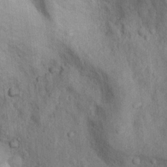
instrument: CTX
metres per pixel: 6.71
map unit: Nhu
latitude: 9.8017
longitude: -24.8946
